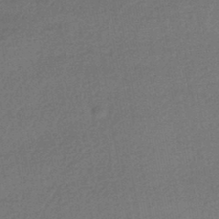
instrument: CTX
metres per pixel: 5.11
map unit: HNhu
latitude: -43.6532
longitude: 95.0864
